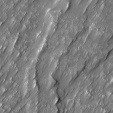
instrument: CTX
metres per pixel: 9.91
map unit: Ave
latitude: 16.4412
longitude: -135.2915
